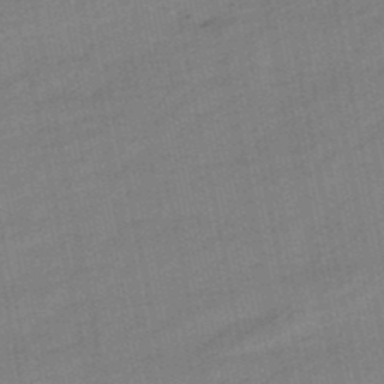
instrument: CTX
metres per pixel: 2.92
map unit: lHb
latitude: -49.6344
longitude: 80.3684
